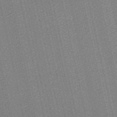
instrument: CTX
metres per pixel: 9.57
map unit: lHb
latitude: -47.2187
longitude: 59.1431
